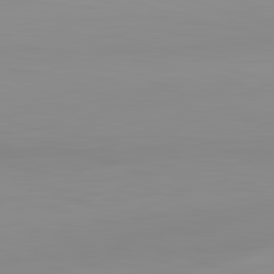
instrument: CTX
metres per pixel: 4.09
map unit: lApd
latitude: 83.1781
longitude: -133.2348
